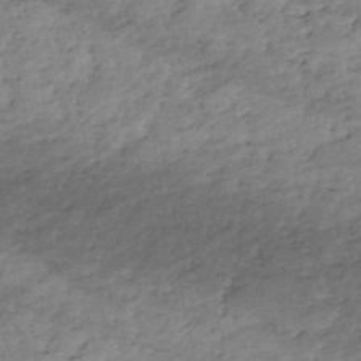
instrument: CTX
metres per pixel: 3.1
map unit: eHh
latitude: -51.6533
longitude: -24.2333
